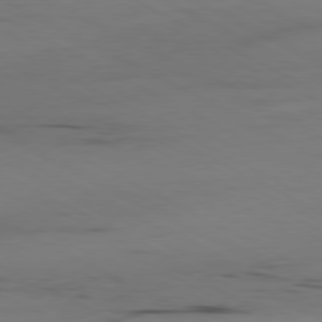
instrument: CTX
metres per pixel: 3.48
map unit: Ap
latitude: -80.5574
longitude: -94.8758
